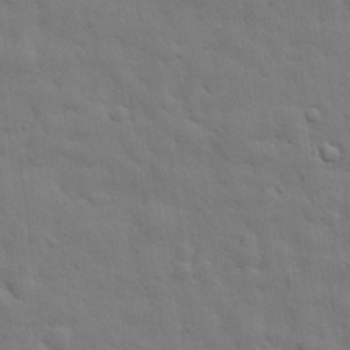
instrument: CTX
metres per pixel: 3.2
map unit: eHh
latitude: 29.1214
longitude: -75.2726
